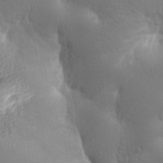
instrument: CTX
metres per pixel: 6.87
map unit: lAa
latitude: -8.8030
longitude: -125.9906
